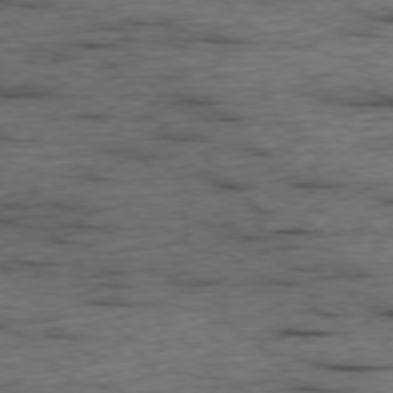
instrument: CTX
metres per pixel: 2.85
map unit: Ap
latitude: -77.0675
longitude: -91.5182
